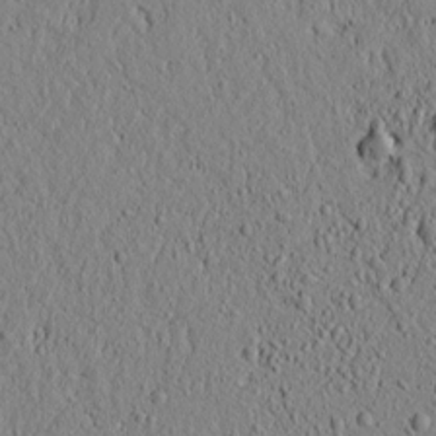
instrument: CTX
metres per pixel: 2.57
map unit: lAvf
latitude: 6.2145
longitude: 165.8612
